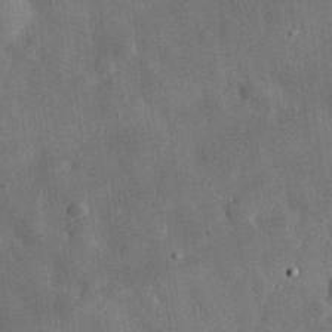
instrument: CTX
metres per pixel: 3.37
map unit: eHh
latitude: 31.1404
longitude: -77.3670
